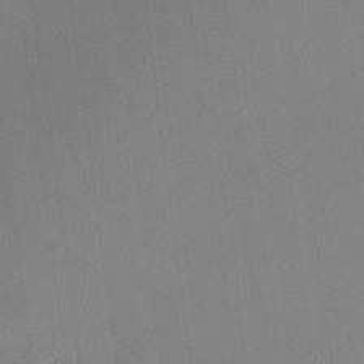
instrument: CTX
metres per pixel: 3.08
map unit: HNhu
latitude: 6.5168
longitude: 9.4076
